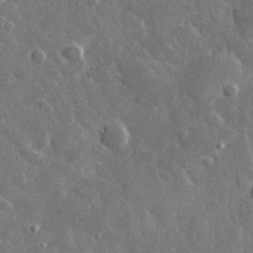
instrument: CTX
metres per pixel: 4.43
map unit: lHvf
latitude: 34.0444
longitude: -87.1970
